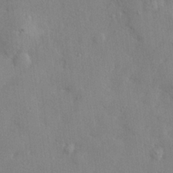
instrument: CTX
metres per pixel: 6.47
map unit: lHvf
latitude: 24.4412
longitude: 143.3509
